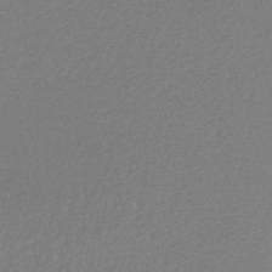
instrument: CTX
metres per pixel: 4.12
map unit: lHb
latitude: -48.3496
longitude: 62.8219
